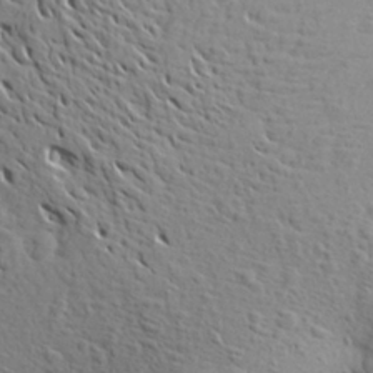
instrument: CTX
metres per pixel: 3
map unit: Aa
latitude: 26.6869
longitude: -144.2144
